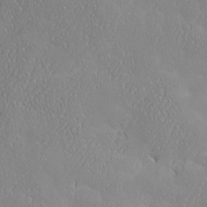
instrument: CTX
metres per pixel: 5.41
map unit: eHh
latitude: -3.5210
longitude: 19.2943
